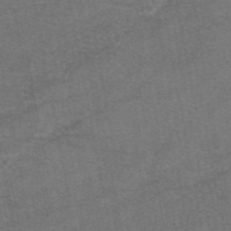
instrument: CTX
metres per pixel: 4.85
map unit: eAb
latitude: 47.8773
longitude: 104.3873
